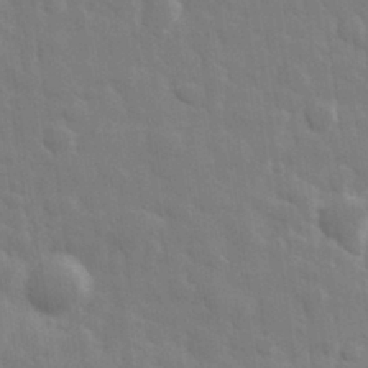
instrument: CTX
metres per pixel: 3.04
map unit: eHh
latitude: 32.9703
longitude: -70.3089
